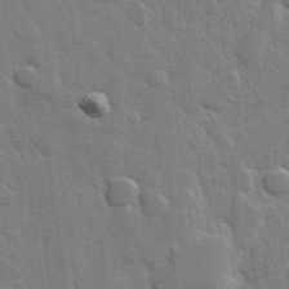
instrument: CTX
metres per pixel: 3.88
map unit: Hve
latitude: 25.9528
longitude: 149.4833
